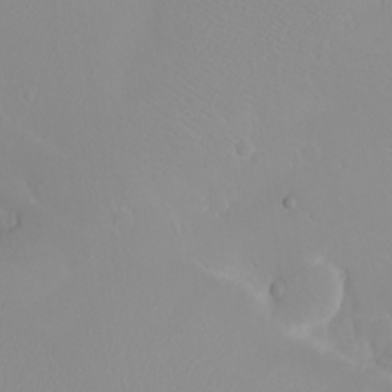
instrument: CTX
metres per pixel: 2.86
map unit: eHh
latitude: -8.4062
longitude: -70.1956
